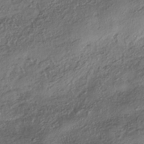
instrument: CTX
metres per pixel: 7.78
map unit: HNhu
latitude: -41.4454
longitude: 107.6155
